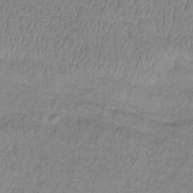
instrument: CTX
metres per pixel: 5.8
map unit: lHb
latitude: -32.5952
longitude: 66.0094
